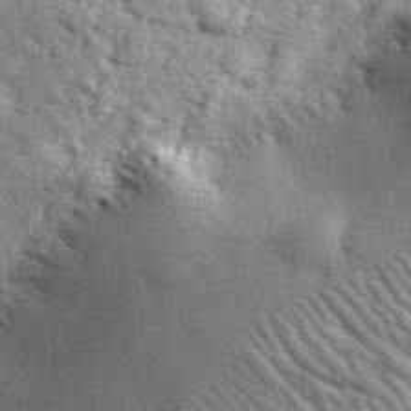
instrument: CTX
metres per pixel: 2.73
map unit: lHvf
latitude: 36.5546
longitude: -87.1025
